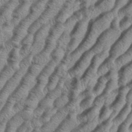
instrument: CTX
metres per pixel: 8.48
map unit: eHh
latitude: 37.2537
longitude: -136.6869
